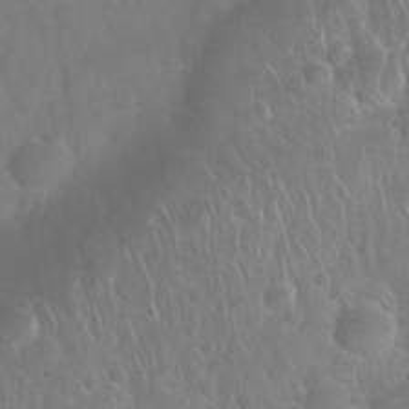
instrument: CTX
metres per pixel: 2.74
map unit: Nhu
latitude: 27.5749
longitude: -62.1578
